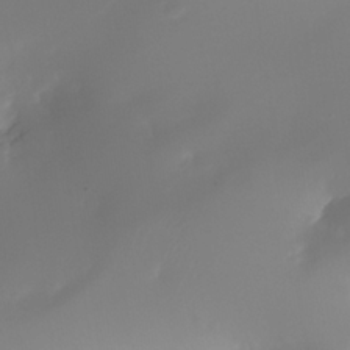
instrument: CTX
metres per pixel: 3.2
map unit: Nhe
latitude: -34.7652
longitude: -145.1025
